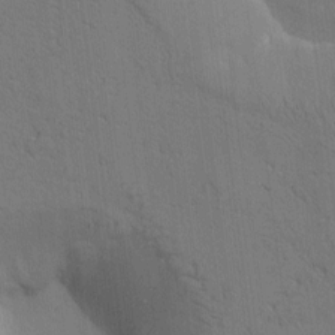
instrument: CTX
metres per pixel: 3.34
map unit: Htu
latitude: -2.1983
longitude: 170.2929
